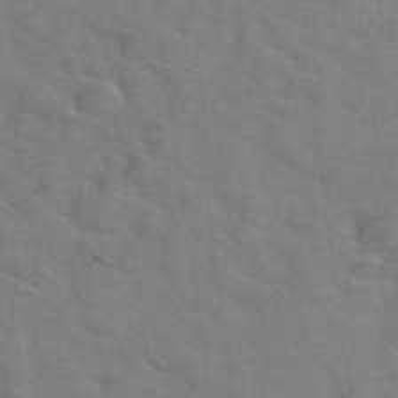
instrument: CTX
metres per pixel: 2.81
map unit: Hto
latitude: 38.6112
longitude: -44.0633
